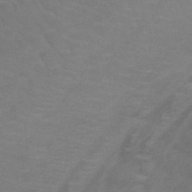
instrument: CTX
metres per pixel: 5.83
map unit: HNb
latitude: -47.0864
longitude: -46.6491
